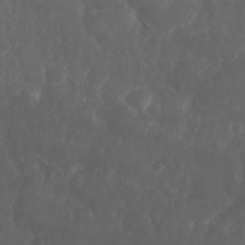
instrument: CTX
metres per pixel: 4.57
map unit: Nhu
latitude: 26.5357
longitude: -64.5168
